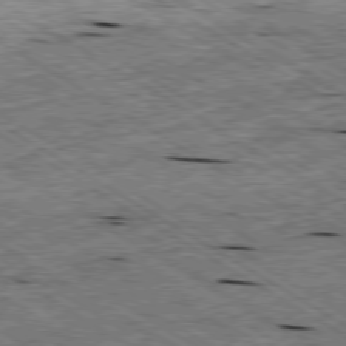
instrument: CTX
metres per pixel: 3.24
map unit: Ap
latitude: -79.7477
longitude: -79.6694
